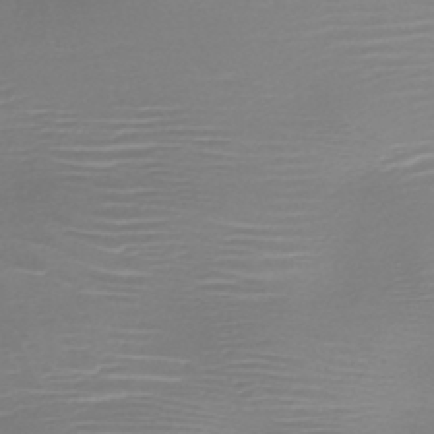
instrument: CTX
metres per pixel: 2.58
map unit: HNb
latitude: -46.3495
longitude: -42.1956
